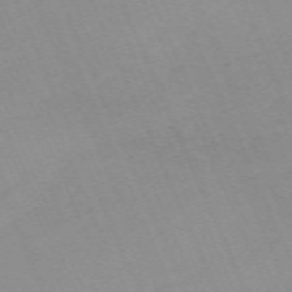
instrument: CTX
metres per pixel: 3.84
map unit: Nhu
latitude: -67.6722
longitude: 39.2943
